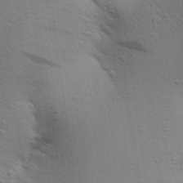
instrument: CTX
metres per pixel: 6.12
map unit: Aa
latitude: 23.2537
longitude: -150.3656
